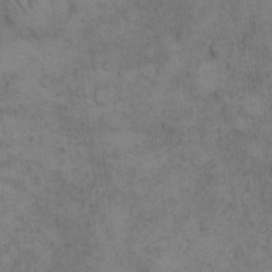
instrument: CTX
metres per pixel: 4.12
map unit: Hto
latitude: 8.4034
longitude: -59.3293
